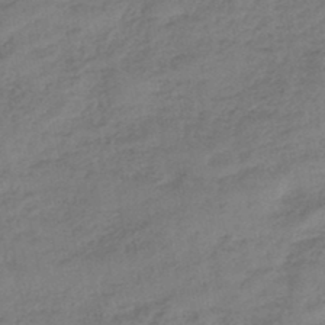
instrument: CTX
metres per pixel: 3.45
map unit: eHb
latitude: -45.6722
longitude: 80.8786
